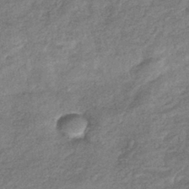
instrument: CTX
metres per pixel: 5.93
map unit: eHb
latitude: -39.2943
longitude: 80.8597
